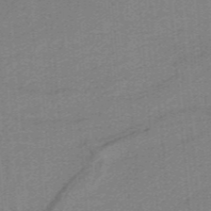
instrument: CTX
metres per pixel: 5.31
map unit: HNb
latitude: -39.1242
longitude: 54.1039
